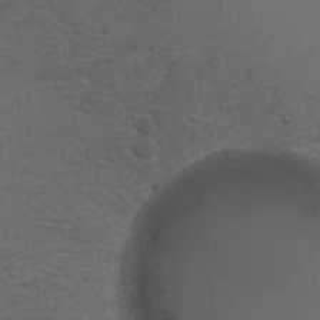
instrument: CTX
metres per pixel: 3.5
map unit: Hto
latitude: 8.6869
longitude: -35.4426
